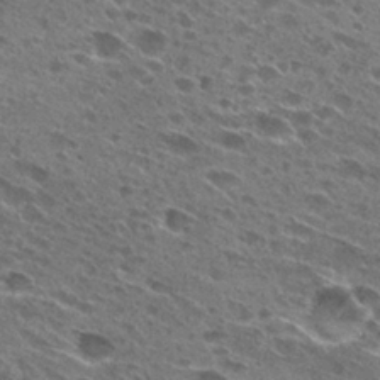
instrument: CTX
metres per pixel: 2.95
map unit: Hto
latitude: 27.4993
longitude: -43.8017
